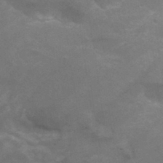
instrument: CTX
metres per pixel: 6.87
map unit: Hto
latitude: 33.0836
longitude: -43.5938
